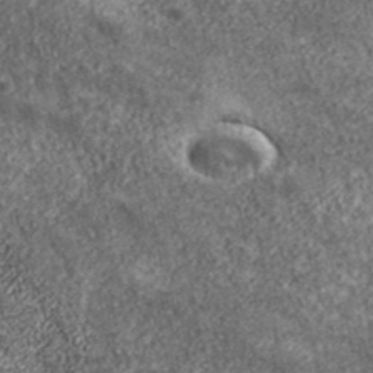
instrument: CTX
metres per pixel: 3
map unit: eHh
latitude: 43.0081
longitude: -89.1404
